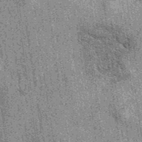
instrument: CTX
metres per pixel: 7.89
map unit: eAb
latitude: 39.4615
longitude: 107.4076
